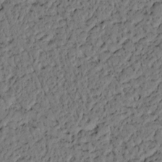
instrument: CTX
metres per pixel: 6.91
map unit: lAvf
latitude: 4.8191
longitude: 165.6911
